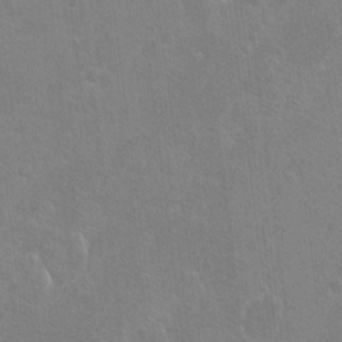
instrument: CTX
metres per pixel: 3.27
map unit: Ht
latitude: -7.1809
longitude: -36.6113
